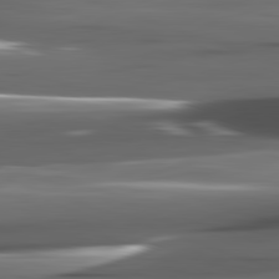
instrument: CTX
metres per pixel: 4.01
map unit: lApd
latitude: 82.1388
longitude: -140.3656
